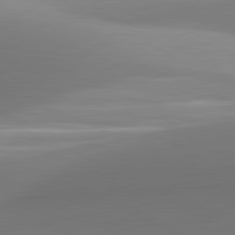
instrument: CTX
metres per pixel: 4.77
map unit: lApd
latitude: 81.4804
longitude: 142.7652
